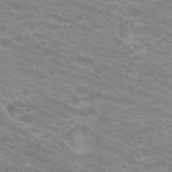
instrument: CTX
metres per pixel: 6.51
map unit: Hto
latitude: 20.6113
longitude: -37.3104
